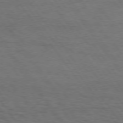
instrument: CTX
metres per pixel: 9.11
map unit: Hpe
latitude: 74.5735
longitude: -152.4412
